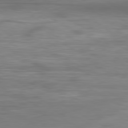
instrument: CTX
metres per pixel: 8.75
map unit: Hpe
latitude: -80.8030
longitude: 18.5763
